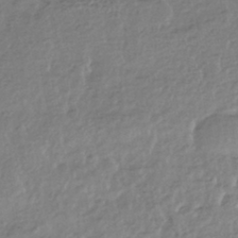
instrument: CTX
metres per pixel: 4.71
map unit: HNhu
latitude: -44.0850
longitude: 97.6533
